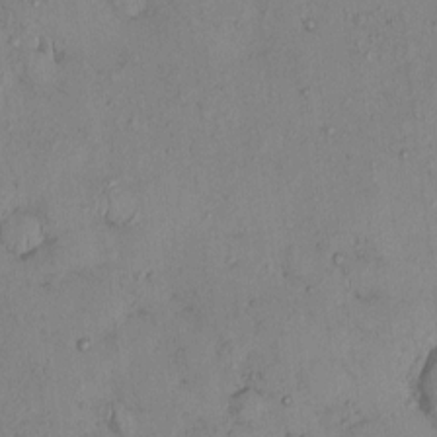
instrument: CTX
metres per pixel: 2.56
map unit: eHh
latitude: 0.1955
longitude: 16.3118
